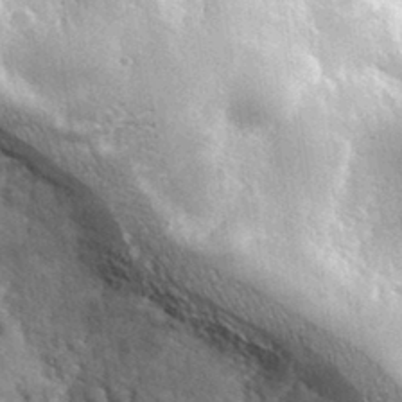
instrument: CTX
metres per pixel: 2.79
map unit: lHvf
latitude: 34.5734
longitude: -88.7625
